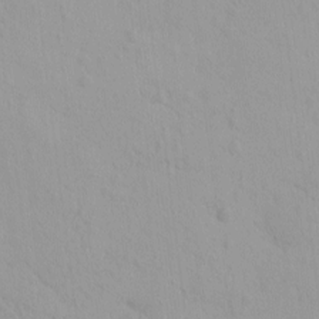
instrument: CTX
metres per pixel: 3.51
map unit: eHh
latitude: -1.5588
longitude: 19.3888
